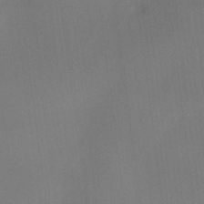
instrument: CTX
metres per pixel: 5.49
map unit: HNhu
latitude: 7.7450
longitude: 10.0661
